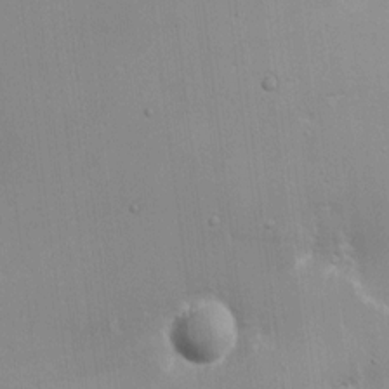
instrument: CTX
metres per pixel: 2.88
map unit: eHh
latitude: 7.9906
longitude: -67.7449
